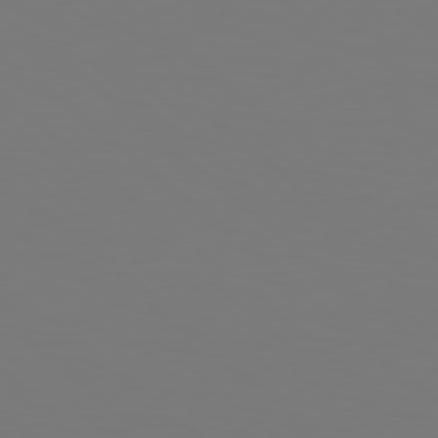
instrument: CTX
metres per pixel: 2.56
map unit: Hpe
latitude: 78.5357
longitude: -163.1592
